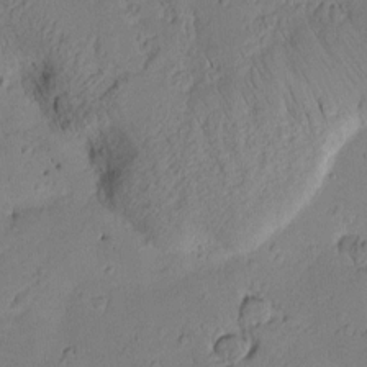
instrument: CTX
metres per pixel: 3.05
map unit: Nhu
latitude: -5.2754
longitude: -150.1011
